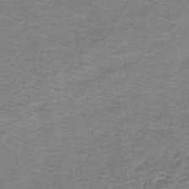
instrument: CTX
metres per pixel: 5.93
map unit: lHb
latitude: -43.8044
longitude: 55.1998
